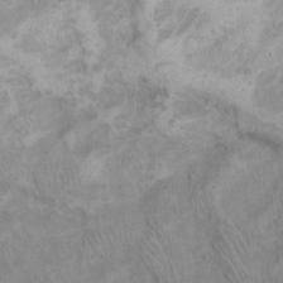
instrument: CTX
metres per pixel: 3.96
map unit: Hto
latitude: 14.7436
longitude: -60.7624
